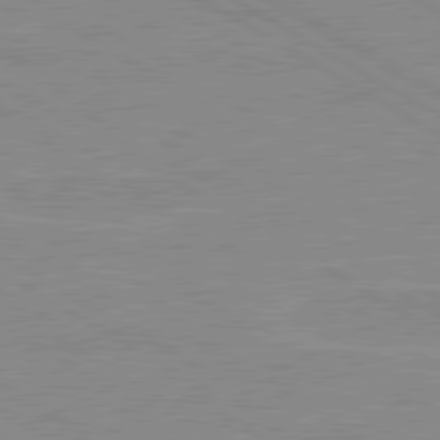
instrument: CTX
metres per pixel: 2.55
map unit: lApd
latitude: 80.0633
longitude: 122.2551
